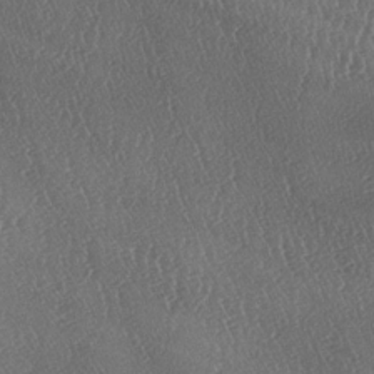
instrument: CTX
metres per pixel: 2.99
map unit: lAa
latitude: -7.4832
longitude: -129.3859
